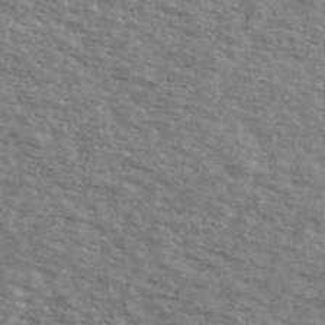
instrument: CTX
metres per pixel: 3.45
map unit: Ave
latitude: 40.9891
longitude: -109.4804
